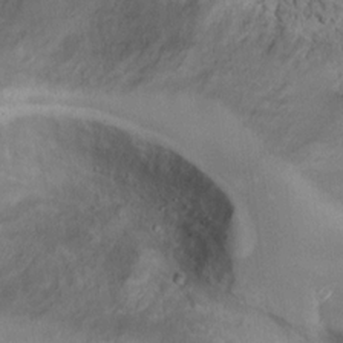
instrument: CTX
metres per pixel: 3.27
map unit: Hto
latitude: 13.1214
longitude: -57.3859
